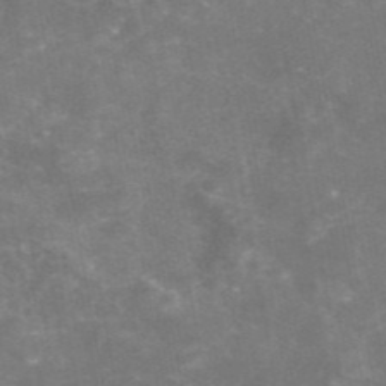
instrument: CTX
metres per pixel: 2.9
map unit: eAb
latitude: 46.5357
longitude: 124.8408
